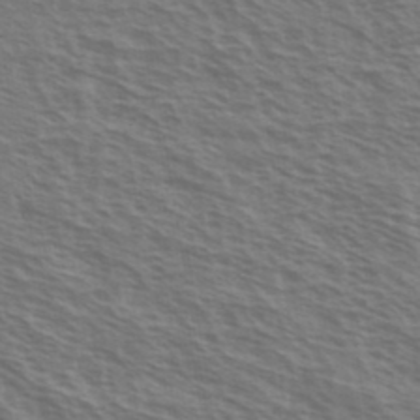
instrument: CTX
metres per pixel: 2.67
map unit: Ave
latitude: 37.6883
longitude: -111.4049
